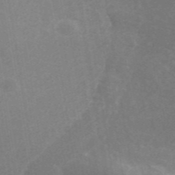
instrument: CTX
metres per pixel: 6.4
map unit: ANa
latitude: 44.2522
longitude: 28.0850
